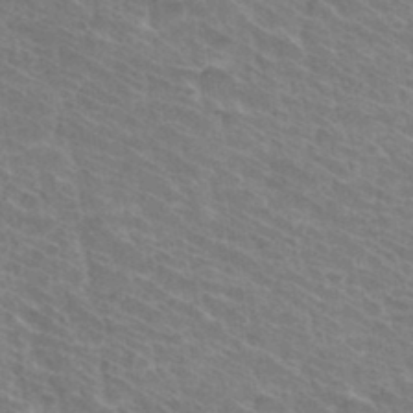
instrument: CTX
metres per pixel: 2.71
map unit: Hto
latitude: 33.8016
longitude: -41.8583
